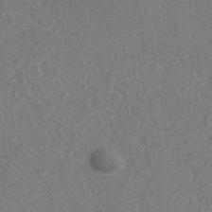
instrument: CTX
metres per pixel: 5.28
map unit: eHh
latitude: -40.2172
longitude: -27.1403
